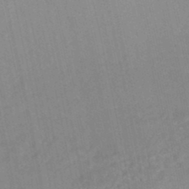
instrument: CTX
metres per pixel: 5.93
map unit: HNhu
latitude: -45.8800
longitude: 91.3132
